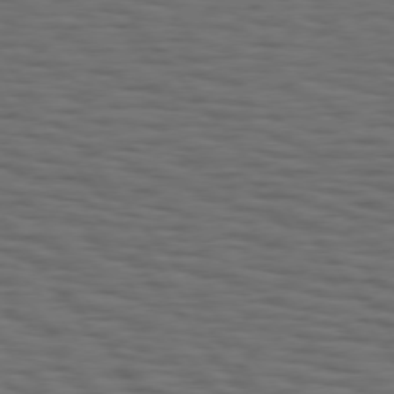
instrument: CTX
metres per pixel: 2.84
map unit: Hpe
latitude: 75.1214
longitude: -133.9717
